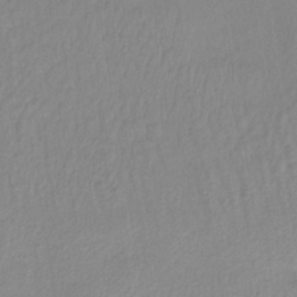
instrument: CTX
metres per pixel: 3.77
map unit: HNb
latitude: -33.8423
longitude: 64.5385
